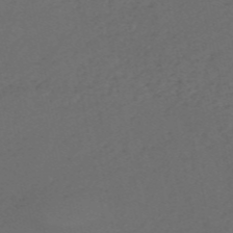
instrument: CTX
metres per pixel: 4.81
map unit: HNb
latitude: -55.2565
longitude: -44.3089
